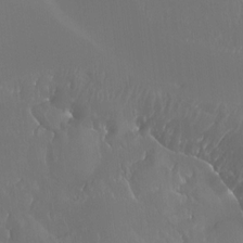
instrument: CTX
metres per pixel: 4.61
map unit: Ht
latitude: -15.9367
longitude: -44.2144
